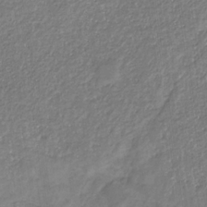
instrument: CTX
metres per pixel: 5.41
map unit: eHb
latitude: -31.3698
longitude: 67.4643
